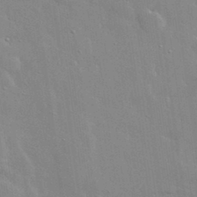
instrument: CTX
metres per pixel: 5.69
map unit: lHvf
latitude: 33.3104
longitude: -92.4223
